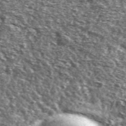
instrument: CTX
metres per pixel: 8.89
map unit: Ave
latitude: 41.6505
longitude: -106.1767
